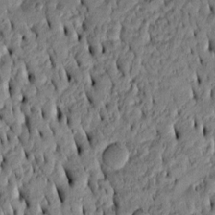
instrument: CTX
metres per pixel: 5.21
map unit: Htu
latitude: -3.4832
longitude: 156.2550
